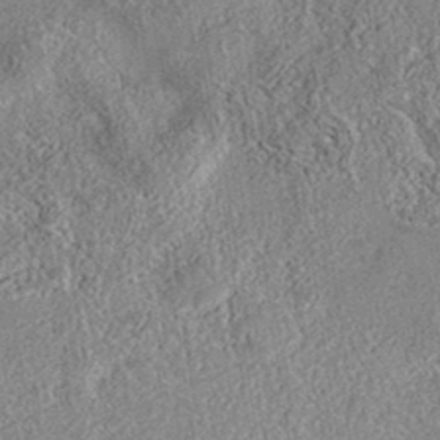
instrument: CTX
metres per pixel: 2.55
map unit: eAb
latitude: 35.7827
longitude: 113.8045
